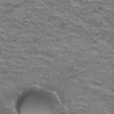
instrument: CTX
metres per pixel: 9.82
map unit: Hto
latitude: 36.6113
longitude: -43.0270
